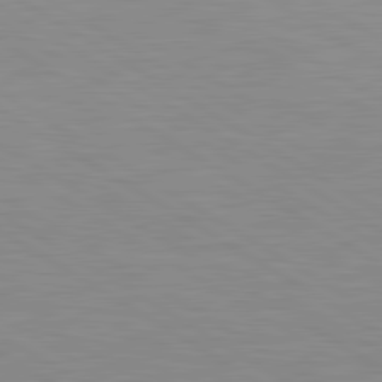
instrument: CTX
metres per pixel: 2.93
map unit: lApd
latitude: 81.1403
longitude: 160.8219
